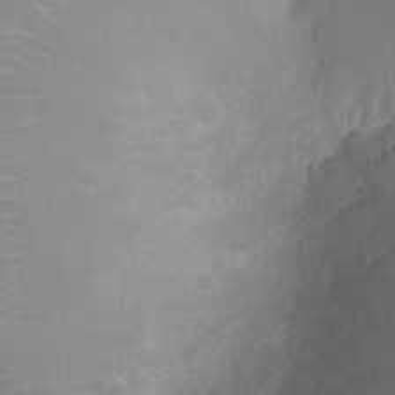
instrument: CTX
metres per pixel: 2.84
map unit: Ht
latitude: -4.3306
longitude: -16.4790
